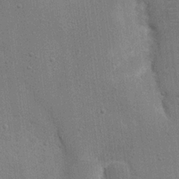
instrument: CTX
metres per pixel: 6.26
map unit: eHh
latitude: 18.8380
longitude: -68.2901
